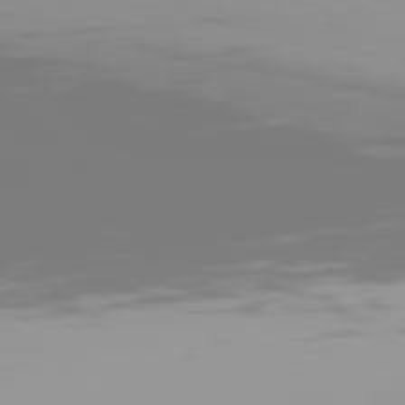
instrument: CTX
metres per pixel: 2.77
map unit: Hpe
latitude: 77.6505
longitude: -141.7260
